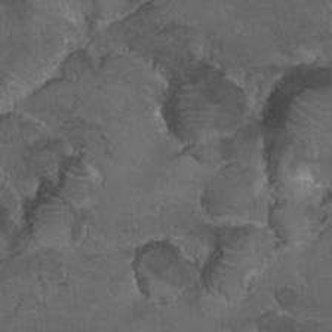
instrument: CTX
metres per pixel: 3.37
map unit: Hto
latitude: 19.4804
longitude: -32.4223
